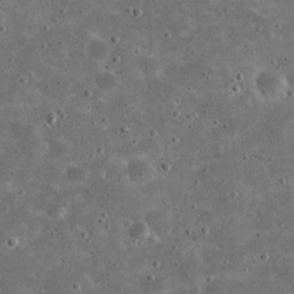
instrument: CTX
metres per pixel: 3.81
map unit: eHh
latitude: 20.9325
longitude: -65.2348
